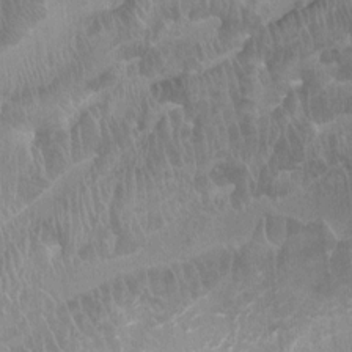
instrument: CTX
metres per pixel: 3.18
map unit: Ht
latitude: -2.1416
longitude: -17.1592
